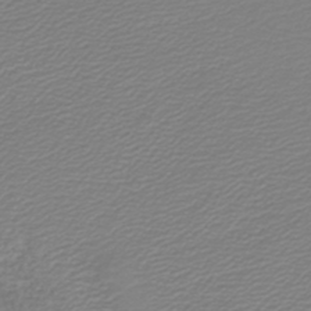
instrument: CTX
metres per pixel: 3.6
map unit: lHb
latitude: -45.1809
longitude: 61.4832
